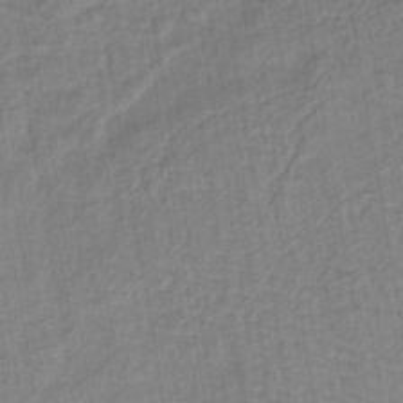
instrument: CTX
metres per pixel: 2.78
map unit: lHb
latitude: -40.6140
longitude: 60.6896
